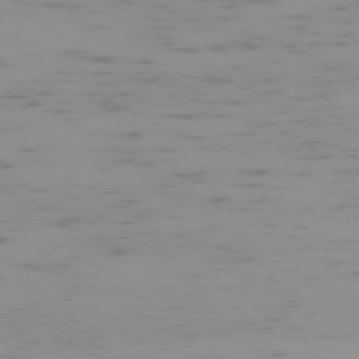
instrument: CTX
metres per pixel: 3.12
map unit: Hpe
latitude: -74.6897
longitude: 7.7666
